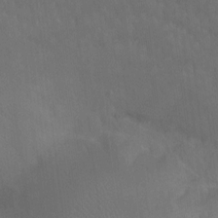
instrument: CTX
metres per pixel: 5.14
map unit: Ht
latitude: -8.7652
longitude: -38.6490
